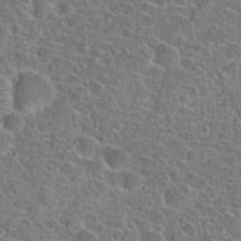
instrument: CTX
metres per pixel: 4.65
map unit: Hto
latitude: 23.6505
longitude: -45.7827
